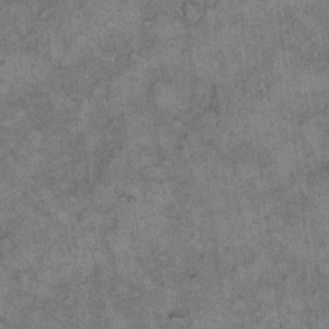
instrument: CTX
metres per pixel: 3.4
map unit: eHh
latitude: 10.1956
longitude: -63.5749
